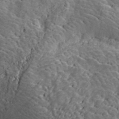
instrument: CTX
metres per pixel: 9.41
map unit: ANa
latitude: 40.5167
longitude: 20.7841
